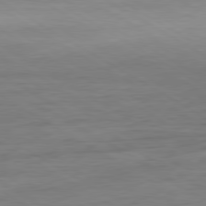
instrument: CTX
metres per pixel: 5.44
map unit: Ap
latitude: -80.9920
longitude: -79.3671
